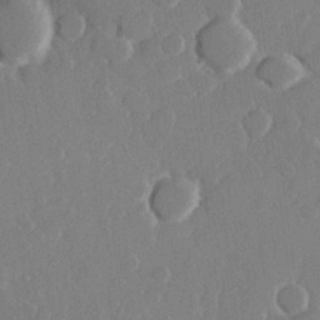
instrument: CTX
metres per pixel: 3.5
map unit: Hve
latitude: 22.2333
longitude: 149.0298
